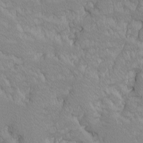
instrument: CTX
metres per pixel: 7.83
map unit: Ave
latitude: -10.0283
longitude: -117.2159
